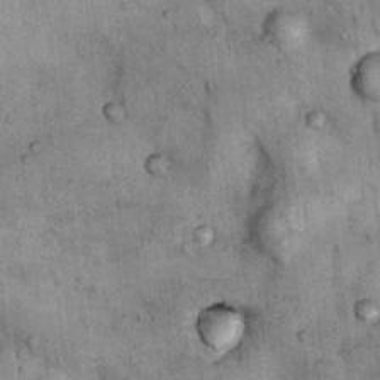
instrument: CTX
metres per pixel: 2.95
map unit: Nhu
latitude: 7.6127
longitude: -23.8205
